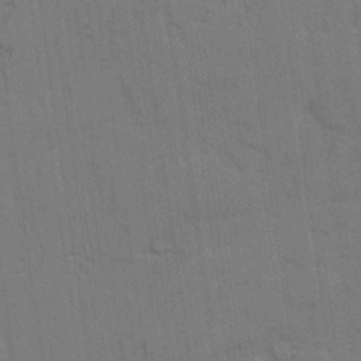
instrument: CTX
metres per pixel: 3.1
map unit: lAvf
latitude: 25.6693
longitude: -111.5749
